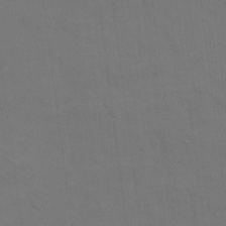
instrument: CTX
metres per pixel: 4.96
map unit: eHh
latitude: 17.6883
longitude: -66.0633
